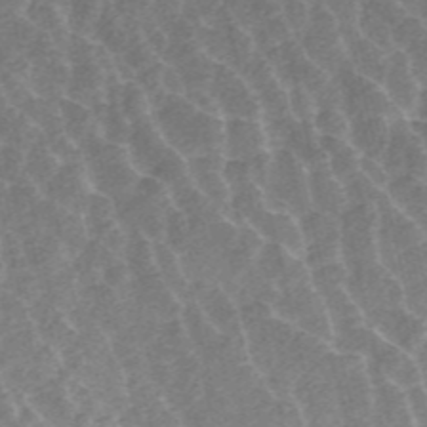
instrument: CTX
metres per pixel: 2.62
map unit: ANa
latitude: 45.5560
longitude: 25.0675
